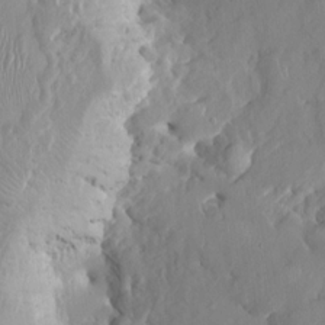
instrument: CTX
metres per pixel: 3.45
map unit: HNhu
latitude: 4.5546
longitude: -5.7639
